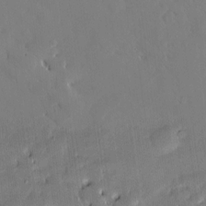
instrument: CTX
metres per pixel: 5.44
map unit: Hve
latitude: -10.7463
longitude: 176.0661
